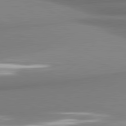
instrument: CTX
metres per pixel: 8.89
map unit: lApd
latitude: 80.9892
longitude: 178.3117
